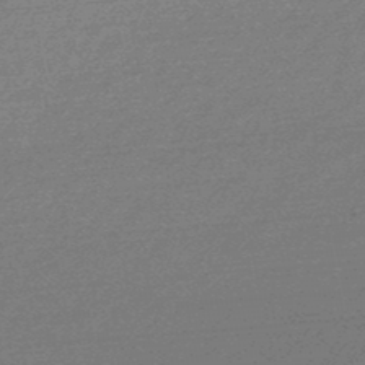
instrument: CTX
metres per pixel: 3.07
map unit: lHb
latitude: -48.1795
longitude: 63.2565
